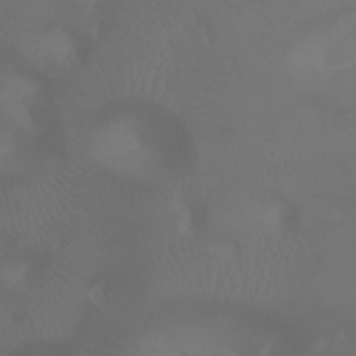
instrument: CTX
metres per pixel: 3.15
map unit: Aa
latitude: -7.5399
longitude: -72.9892
